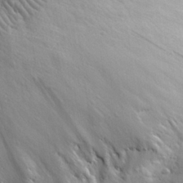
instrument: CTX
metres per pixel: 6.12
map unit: eHh
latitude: 28.2333
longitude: -78.3279
